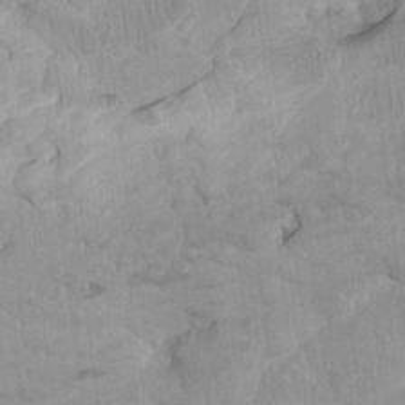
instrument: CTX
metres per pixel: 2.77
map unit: Ht
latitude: -2.3117
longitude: -17.0458
